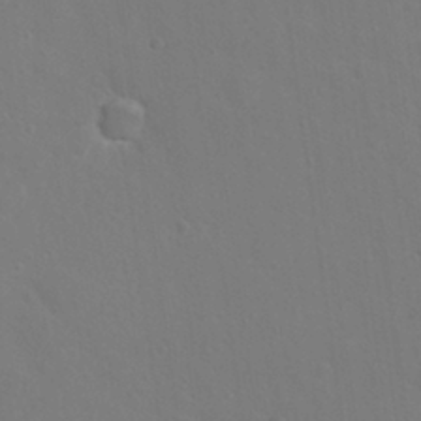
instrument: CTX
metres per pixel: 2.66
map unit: Nhu
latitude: 17.8205
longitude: -30.3657
